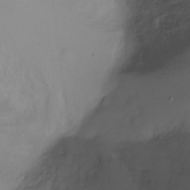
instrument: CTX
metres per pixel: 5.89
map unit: Ht
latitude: -6.3684
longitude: -34.3467
